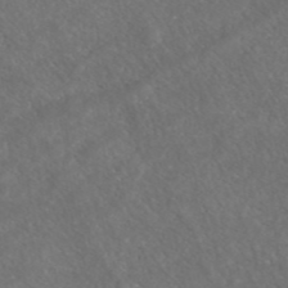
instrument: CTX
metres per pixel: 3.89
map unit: ANa
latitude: 43.4238
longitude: 27.7288
